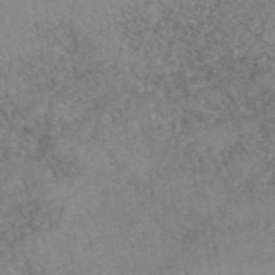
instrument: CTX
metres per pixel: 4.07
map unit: eAb
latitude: 48.3845
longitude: 103.6533
